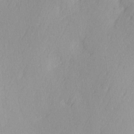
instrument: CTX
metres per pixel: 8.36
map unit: Ave
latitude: 2.9136
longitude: -111.8584
